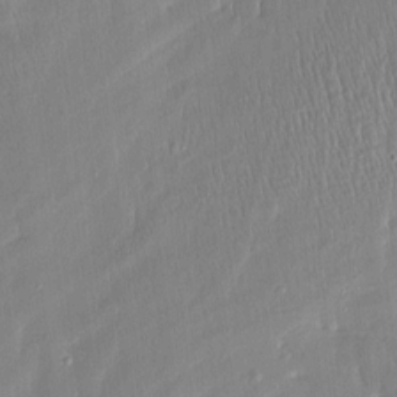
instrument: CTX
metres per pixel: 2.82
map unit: Htu
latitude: -5.5021
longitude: 173.9367
